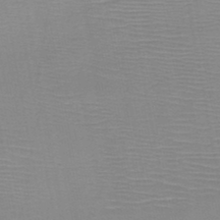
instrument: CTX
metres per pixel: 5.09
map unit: HNb
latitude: -47.0864
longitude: -40.9891
